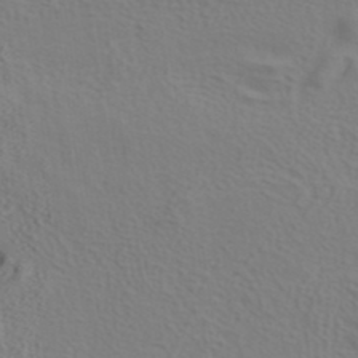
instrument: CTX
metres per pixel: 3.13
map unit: ANa
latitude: 38.9703
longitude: 20.6518
